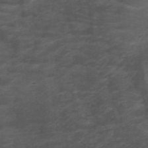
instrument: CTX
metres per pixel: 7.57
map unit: ANa
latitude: 38.9891
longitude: 23.1431
